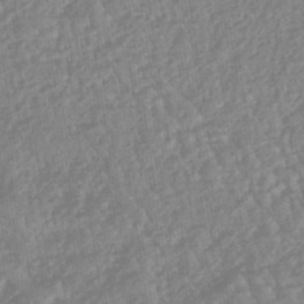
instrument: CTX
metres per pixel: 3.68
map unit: eHb
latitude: -45.8233
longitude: 83.8989
